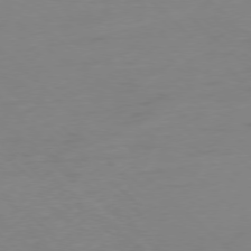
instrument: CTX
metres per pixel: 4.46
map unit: Ap
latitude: -77.8611
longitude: -78.2712
